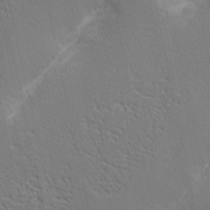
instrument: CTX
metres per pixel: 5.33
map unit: Nhu
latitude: 1.5371
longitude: -77.0836
